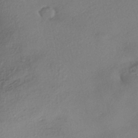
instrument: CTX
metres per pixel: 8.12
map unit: eHh
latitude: -42.3684
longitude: 122.4251
